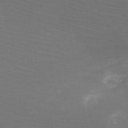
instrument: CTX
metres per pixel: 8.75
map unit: HNb
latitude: -50.1795
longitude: -44.1200
